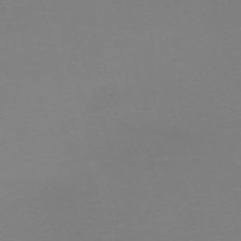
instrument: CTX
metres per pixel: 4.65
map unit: eHh
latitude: -62.0661
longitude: 49.1054
